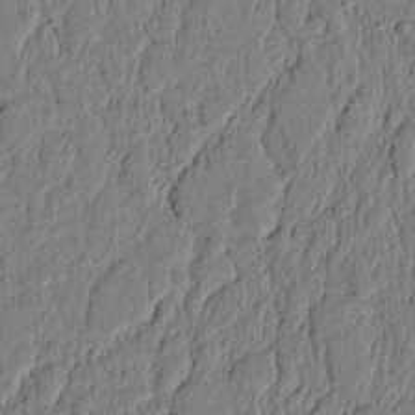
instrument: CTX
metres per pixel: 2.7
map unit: lAvf
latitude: 6.5546
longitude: 166.4629
